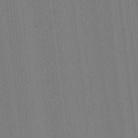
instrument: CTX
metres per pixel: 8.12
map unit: lAvf
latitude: 8.5924
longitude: 164.6897
